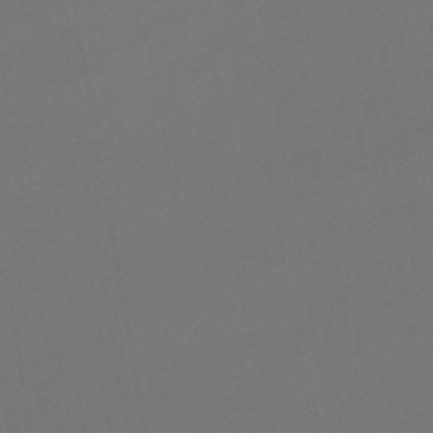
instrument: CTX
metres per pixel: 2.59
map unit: HNhu
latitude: -48.5574
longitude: 99.9556
